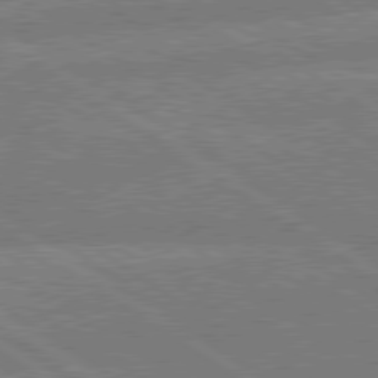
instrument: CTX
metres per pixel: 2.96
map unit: lApd
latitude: 79.5560
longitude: -161.9528
